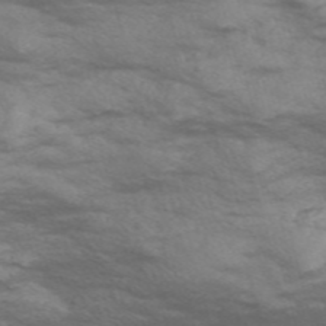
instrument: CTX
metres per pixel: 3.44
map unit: Nve
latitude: -57.8989
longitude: 54.4440
